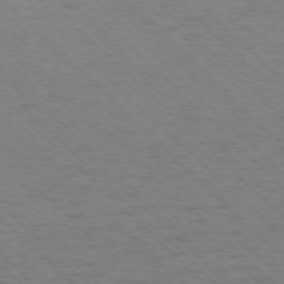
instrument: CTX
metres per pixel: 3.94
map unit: Ap
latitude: -75.7667
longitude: -79.8395
